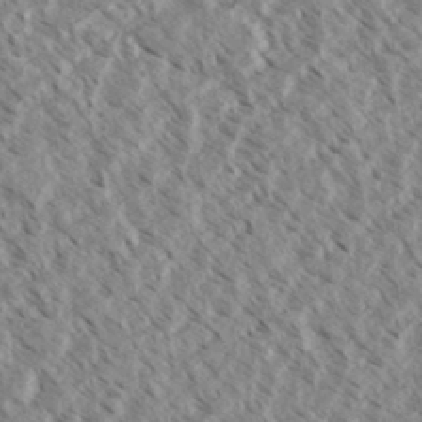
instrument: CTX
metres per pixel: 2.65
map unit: eHh
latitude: 34.3089
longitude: -140.2333
